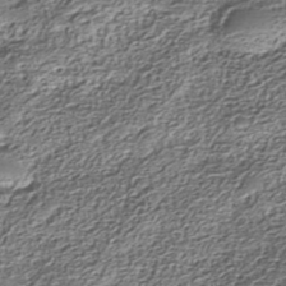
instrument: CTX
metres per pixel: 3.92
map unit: Nhe
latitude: -38.6708
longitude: -147.7828
